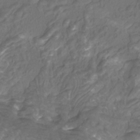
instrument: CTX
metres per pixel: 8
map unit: Htu
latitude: -12.5763
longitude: -69.8961
